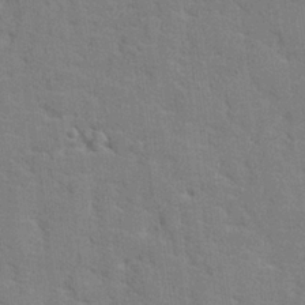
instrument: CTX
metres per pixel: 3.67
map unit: lHvf
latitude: 25.0080
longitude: 142.6518
